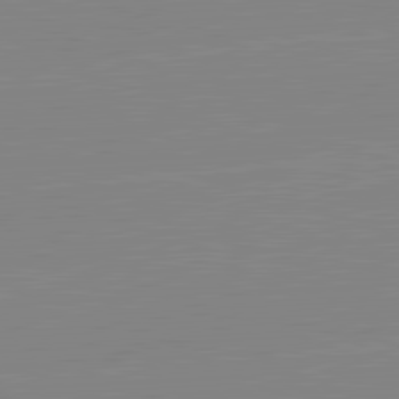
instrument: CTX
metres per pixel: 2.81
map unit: lApd
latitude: 81.7261
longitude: -156.8002
